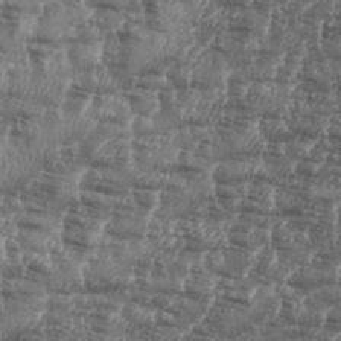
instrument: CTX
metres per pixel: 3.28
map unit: eHh
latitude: 35.3103
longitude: -136.3845
